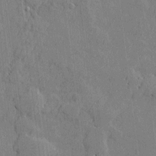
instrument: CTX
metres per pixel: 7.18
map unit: Htu
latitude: -7.3698
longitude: 176.1606
